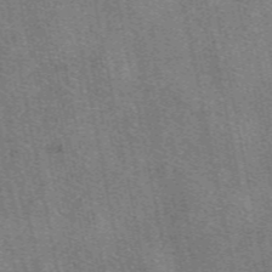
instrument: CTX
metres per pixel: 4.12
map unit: eAb
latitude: 49.5371
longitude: 104.9164
